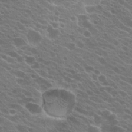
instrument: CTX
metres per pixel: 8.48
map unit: Hto
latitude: 22.2522
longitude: -38.2333
